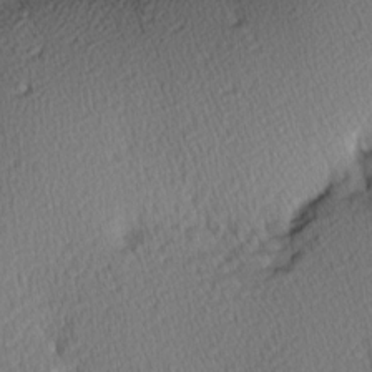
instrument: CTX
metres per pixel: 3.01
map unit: Hve
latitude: 12.6302
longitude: -90.4790
